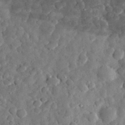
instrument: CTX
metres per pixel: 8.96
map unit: eHh
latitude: 30.8947
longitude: -69.4993
